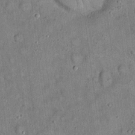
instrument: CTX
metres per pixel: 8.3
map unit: eHh
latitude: 19.6505
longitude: -60.5734
